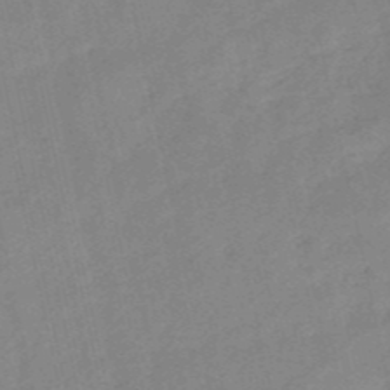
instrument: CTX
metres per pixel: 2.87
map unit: HNb
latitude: -53.0108
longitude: -49.6694
